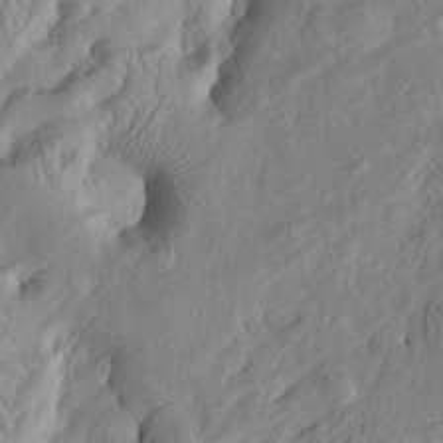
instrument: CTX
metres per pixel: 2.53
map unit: Htu
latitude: -6.8030
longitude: 152.5384
